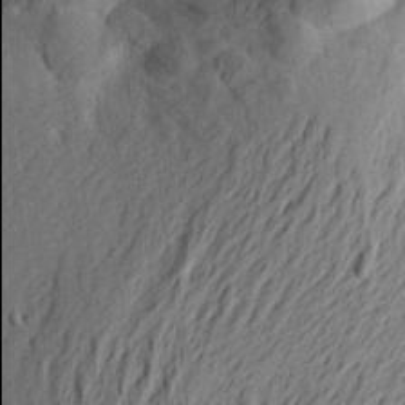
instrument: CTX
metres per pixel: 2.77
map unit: Aa
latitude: 24.1577
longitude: -149.9906
